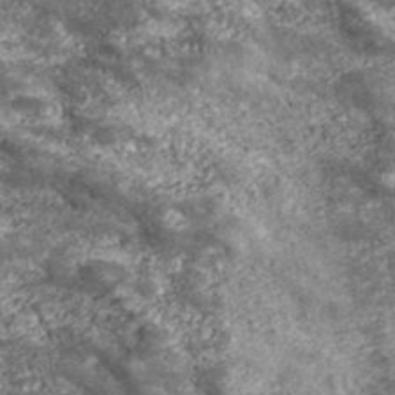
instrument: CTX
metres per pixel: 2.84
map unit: eHh
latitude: 43.0270
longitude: -89.5938
